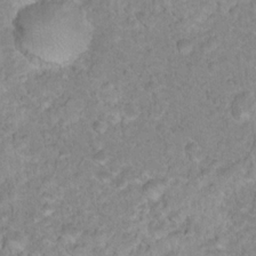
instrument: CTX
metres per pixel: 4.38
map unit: Nhu
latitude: 17.6505
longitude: -34.4601
